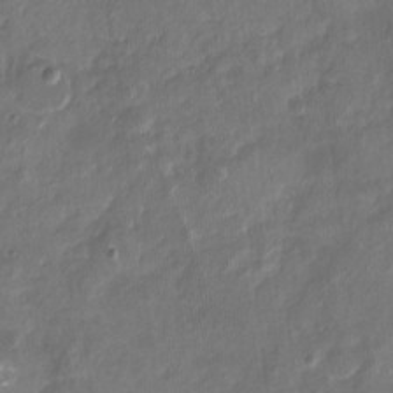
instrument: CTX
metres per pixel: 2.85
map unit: Nhu
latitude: -15.5966
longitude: -58.3656
